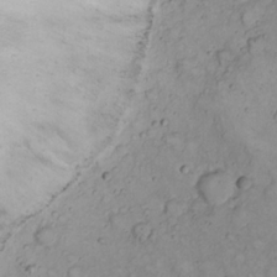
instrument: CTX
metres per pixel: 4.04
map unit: eHh
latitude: 22.2900
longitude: -65.7261
